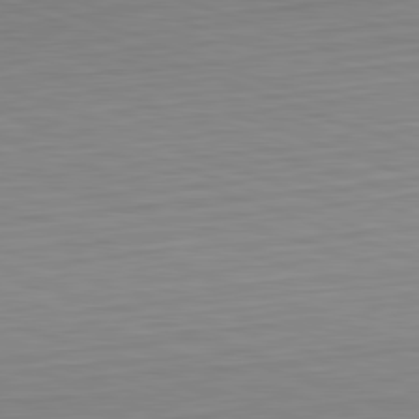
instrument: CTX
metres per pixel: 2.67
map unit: Hpe
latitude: -82.5385
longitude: 13.1998
